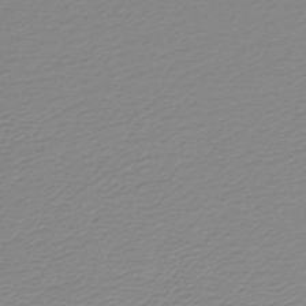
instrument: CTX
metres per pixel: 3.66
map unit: lHb
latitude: -45.1242
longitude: 61.2754
